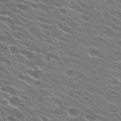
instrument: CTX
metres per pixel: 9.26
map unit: Hto
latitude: 24.4978
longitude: -37.3293
